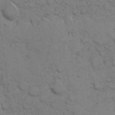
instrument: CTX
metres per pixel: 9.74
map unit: eHh
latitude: 8.0444
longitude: -65.0836
